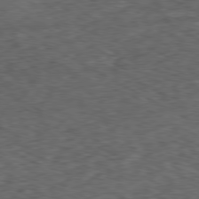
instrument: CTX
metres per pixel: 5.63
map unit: Ap
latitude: -80.2929
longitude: -73.2537
